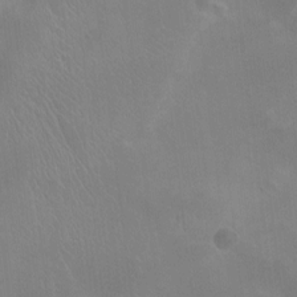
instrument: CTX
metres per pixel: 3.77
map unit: Nhu
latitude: -12.0661
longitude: -40.7624
